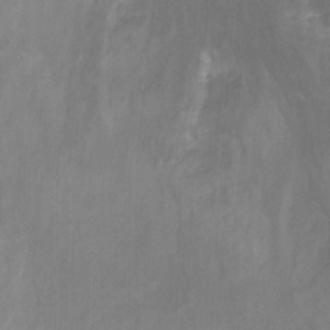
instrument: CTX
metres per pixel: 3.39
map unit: Hto
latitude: -7.3320
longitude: -50.9324
